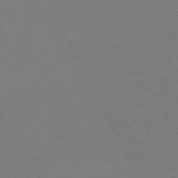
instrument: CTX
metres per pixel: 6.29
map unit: Ap
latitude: -73.7666
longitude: -71.1403
